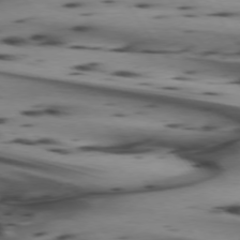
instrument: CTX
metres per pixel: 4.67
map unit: lApd
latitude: 74.3656
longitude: -64.4223
